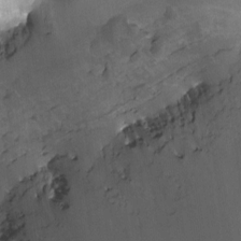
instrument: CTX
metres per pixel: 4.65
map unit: HNhu
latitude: -1.1620
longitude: -1.7638
